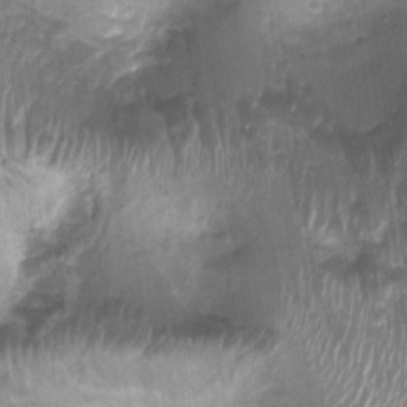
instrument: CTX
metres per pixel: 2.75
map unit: Ht
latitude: 0.0255
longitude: -17.2914
